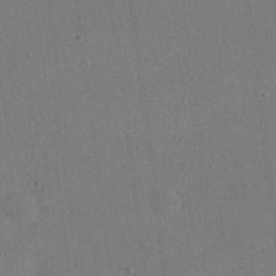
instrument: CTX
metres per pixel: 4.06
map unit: eHh
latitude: 18.9136
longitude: -67.8583
